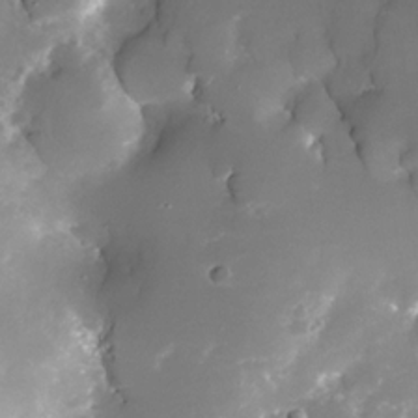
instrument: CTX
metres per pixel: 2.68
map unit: Nhe
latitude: -32.8786
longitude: -115.8016
